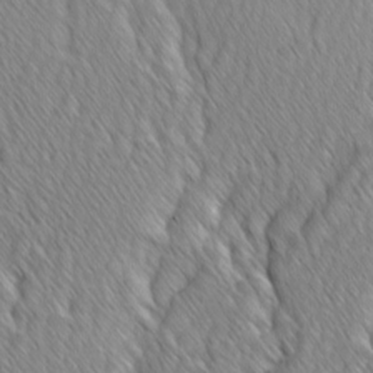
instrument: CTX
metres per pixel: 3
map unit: Ave
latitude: -1.3132
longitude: -113.2915
